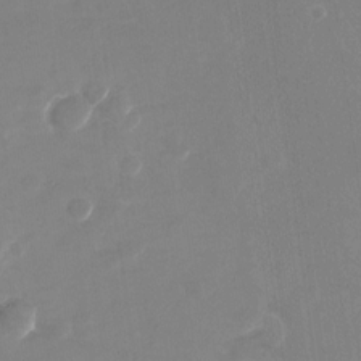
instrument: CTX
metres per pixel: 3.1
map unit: Nhu
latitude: -28.3117
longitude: -68.7813
